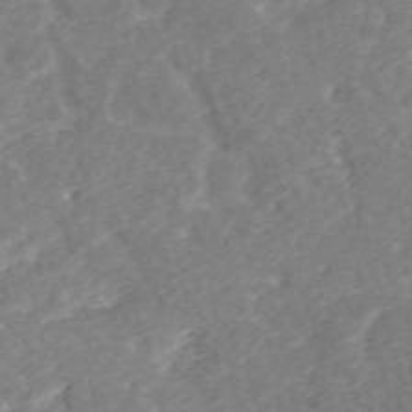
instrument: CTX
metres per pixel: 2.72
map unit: ANa
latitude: 41.7638
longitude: 33.8989
